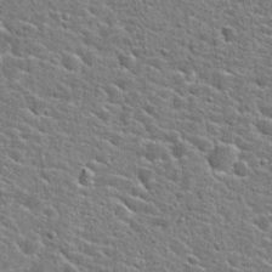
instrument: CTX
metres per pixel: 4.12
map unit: Hto
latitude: 24.1955
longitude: -44.3845
